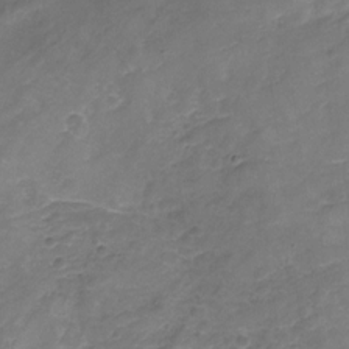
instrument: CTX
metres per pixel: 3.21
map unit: Nhu
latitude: -19.6533
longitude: -56.5356
